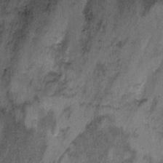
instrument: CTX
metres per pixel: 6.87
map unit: Ht
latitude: 8.7435
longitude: -36.9891
